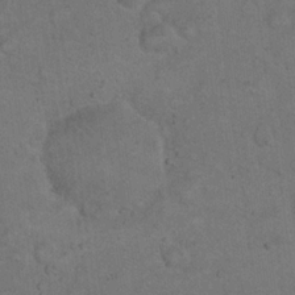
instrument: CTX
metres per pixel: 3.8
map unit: eHh
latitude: 20.1767
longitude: -61.8394
